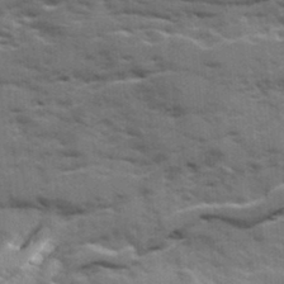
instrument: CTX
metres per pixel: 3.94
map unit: Ave
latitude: 19.0458
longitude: -130.1767
